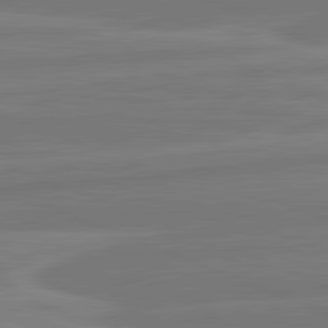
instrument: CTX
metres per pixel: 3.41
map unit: lApd
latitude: 82.1577
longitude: -174.5735
